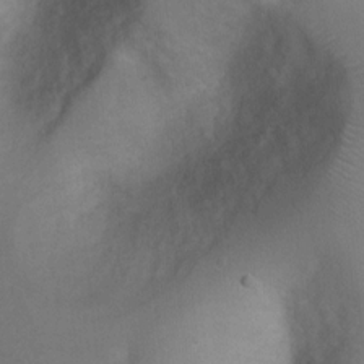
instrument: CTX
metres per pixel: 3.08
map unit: Ht
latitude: 2.5545
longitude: -27.1403
